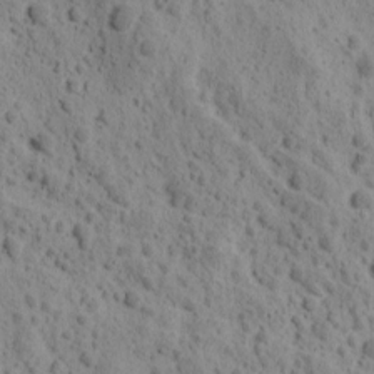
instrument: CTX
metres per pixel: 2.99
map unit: Ave
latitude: 11.4804
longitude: -105.6694
